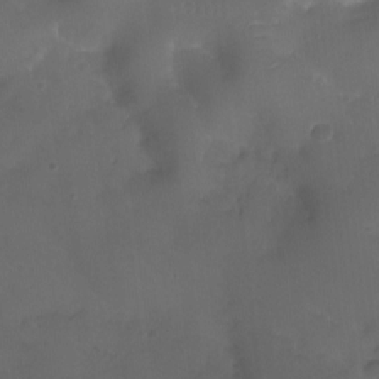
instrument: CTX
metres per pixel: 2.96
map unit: Nhu
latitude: -12.5007
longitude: -41.7260
